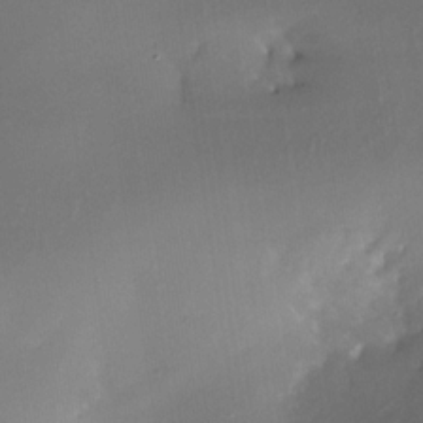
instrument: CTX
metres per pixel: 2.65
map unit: Nhe
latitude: -31.9367
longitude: -116.7435
